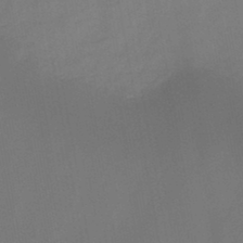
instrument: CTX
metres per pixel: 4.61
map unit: HNb
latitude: -44.8408
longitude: -38.6301
